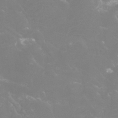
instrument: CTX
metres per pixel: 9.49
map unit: Htu
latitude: -12.6141
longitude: -70.8569
